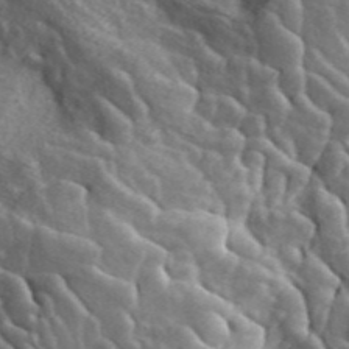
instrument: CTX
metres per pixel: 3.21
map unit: ANa
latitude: 46.0444
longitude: 23.8045
